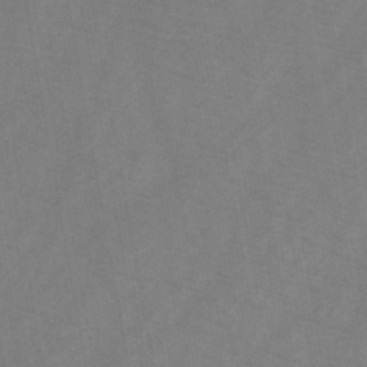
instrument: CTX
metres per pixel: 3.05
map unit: HNb
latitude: -44.5763
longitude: -39.6883
